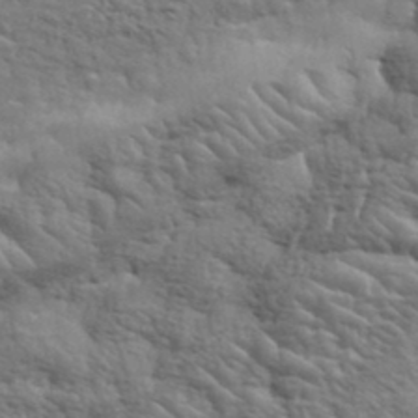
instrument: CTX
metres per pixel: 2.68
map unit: eHh
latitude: 37.0459
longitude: -82.0822
